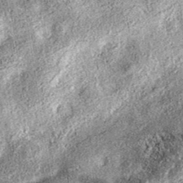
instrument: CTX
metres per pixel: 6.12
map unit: eAb
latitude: 37.0080
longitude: 106.5196
